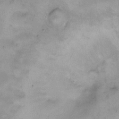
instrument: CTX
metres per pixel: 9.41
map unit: HNhu
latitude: 3.8394
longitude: -5.2726
